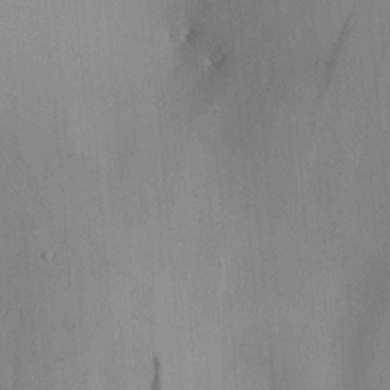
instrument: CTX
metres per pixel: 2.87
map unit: HNhu
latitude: 8.0255
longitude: 16.3307
